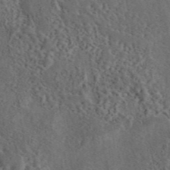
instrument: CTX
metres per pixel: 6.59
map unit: eAb
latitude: 43.9717
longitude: 115.5588
